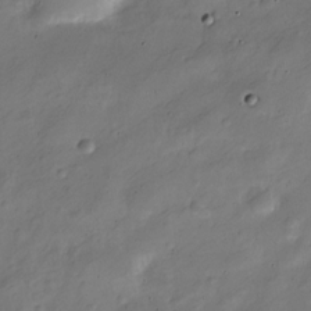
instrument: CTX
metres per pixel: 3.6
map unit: Nve
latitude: -25.3887
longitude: 106.9731
